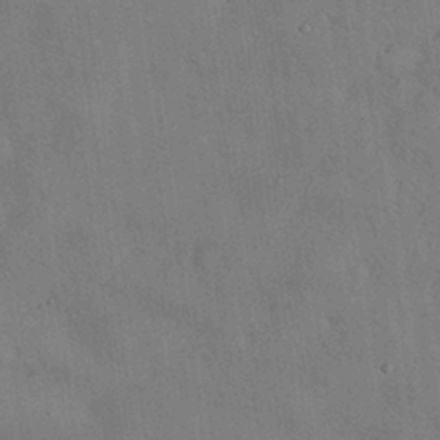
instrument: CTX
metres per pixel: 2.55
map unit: Nhu
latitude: 28.0255
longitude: -69.9339
